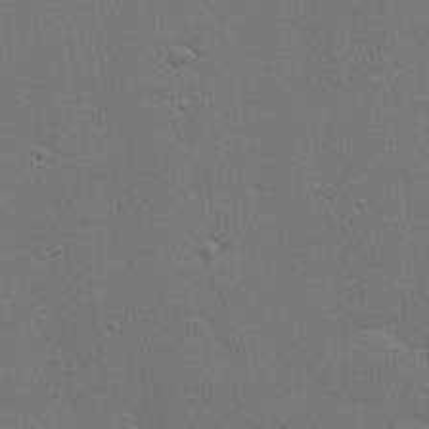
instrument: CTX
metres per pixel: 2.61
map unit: Hve
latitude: 27.1970
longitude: -91.4993
